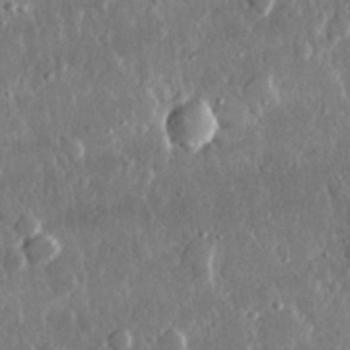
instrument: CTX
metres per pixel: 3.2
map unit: lHvf
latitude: 30.7625
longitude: -91.8016
